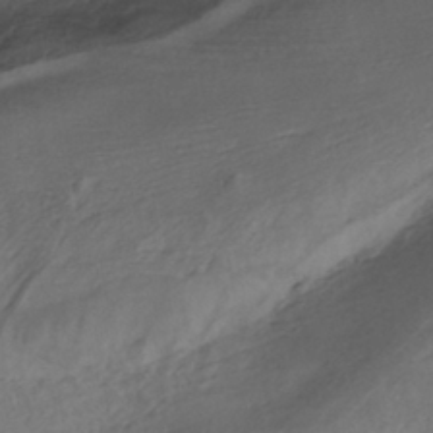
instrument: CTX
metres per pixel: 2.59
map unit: HNhu
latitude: -40.5951
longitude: 99.3132
